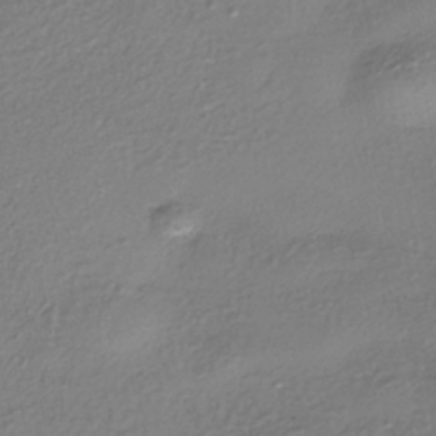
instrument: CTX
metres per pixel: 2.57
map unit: eHh
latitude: -42.4062
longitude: 122.3873
